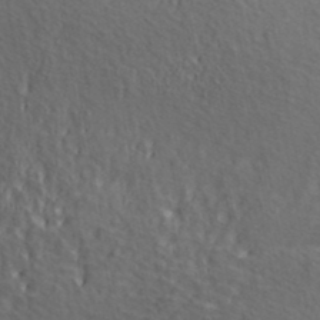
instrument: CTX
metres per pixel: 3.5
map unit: ANa
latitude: 39.3104
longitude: 21.3509
